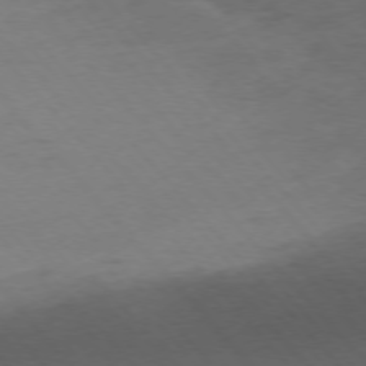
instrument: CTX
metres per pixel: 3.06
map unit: Ap
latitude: -76.3306
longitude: -70.1011
